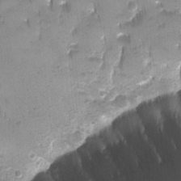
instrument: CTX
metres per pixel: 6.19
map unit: Ave
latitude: -11.1053
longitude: -119.9717
